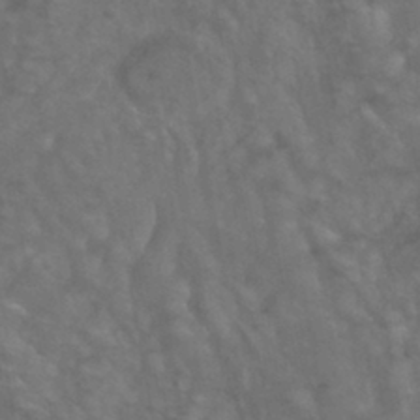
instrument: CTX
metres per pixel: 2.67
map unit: ANa
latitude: -39.1053
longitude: 97.1242
